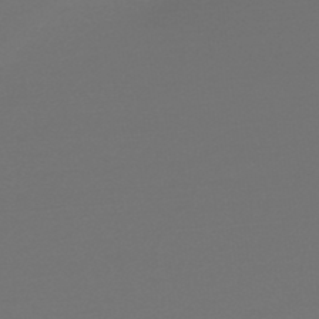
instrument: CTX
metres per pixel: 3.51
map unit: lHb
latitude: -47.6155
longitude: 65.7667
